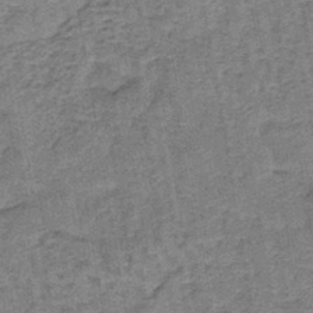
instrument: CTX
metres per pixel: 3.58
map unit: lHb
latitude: -40.5951
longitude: 57.7100
